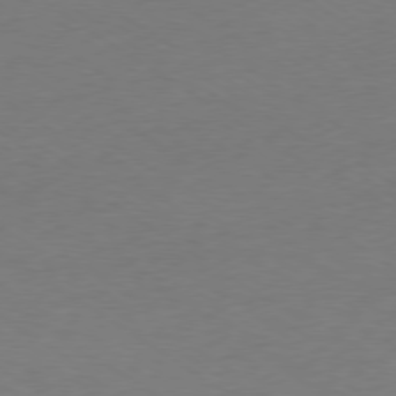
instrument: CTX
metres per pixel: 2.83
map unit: Ap
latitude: -78.6329
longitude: -75.1403
